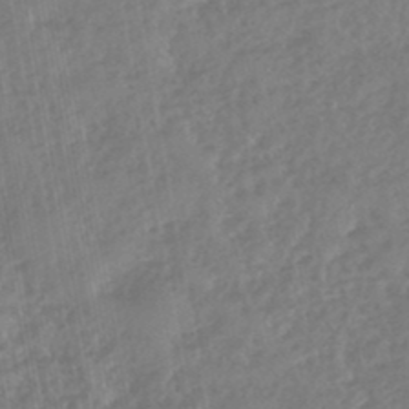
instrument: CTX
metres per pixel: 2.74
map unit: eHb
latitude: -46.2739
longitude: 83.8611
